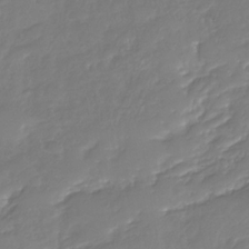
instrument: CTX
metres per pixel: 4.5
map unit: Nhu
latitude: -30.4440
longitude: -63.5560
